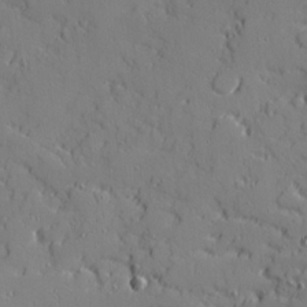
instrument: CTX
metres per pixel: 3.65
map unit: Ave
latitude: 11.4616
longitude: -101.3293
